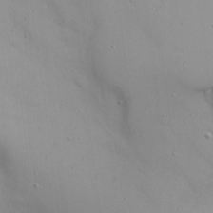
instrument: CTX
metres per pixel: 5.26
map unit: Nhu
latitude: 22.1011
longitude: -69.3482
